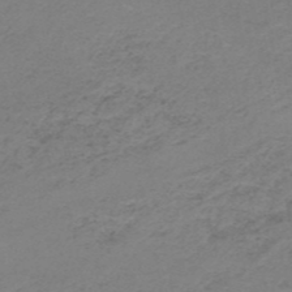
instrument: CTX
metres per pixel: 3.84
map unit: HNb
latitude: -52.3495
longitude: -52.3467
